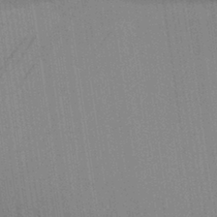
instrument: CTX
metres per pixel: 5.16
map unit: Aa
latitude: 30.7058
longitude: -139.6883
